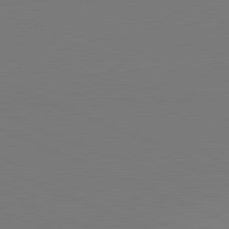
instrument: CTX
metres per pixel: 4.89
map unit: lApd
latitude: 82.1766
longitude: 147.7288
